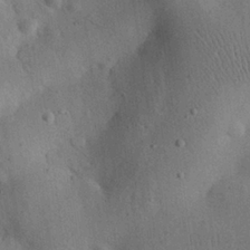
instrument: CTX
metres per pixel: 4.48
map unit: eHh
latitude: 25.7449
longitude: -68.6491
